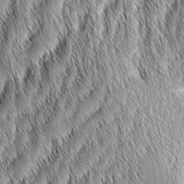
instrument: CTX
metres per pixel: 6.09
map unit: Aa
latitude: 6.3467
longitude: -130.1200
